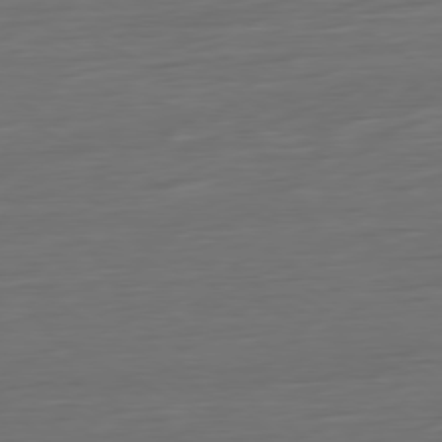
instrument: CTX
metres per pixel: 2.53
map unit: Ap
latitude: -79.8989
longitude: -57.2536
